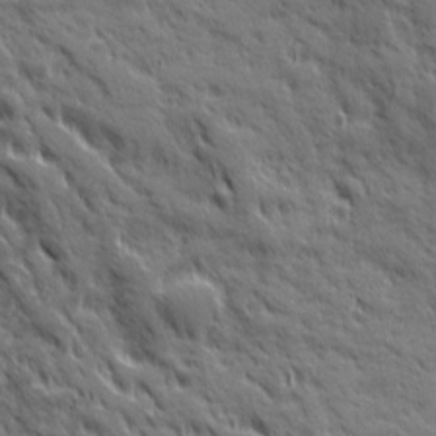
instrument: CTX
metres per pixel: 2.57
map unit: Ave
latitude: 19.6505
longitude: -134.4034
